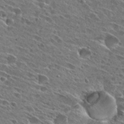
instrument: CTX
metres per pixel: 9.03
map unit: Hto
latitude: 27.8772
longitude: -43.6694
